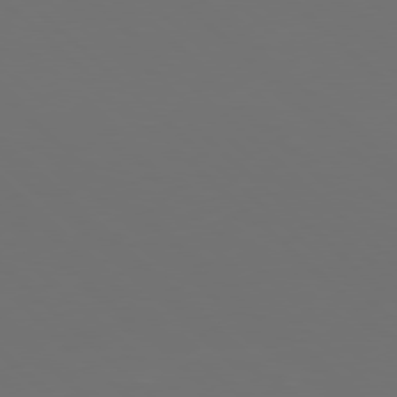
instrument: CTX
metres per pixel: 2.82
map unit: Hpe
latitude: 77.8394
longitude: -168.5357
